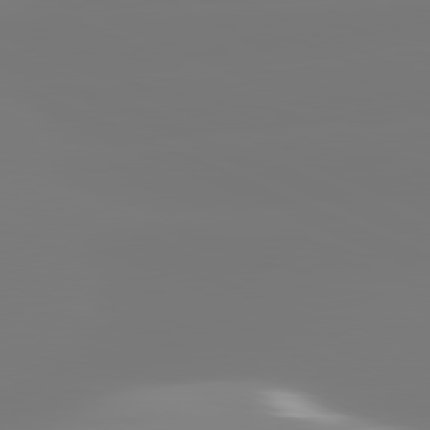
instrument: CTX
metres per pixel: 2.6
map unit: lApd
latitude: 81.7450
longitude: -149.2537
